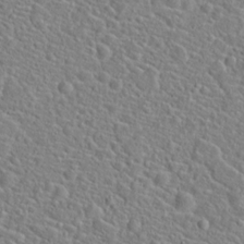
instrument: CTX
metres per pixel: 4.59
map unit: Hto
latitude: 21.3482
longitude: -44.8569
